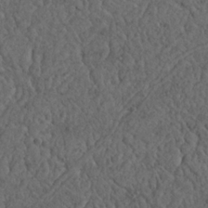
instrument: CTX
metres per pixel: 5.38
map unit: Nhu
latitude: 22.5924
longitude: -68.1956
